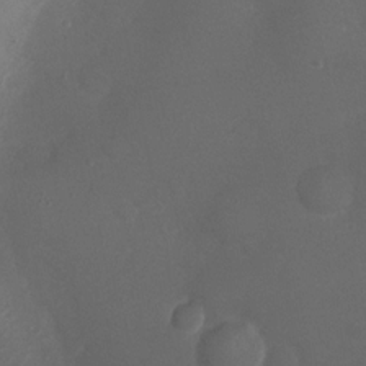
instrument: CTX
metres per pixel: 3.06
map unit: Ht
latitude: 1.0080
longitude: -21.1781
